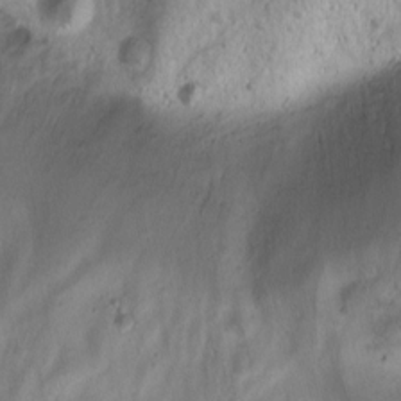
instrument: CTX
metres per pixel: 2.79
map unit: Nhu
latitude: -1.3510
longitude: -74.1578
